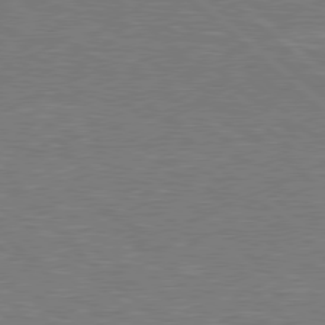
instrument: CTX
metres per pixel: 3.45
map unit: Hpe
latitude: 78.2901
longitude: -127.8206
